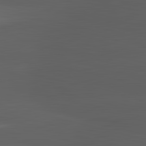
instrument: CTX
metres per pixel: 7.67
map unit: lApd
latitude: 83.6316
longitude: -132.1011
